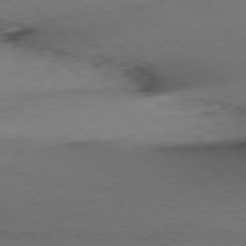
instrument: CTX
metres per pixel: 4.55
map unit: Ap
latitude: -76.7274
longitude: -76.9136
